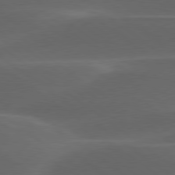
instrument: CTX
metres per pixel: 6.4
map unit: lApd
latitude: 78.9136
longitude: -49.1781
